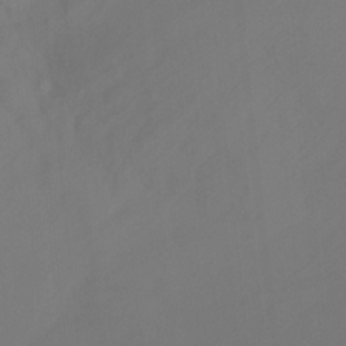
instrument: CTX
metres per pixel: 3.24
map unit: Nhu
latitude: -13.4832
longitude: -61.5938
